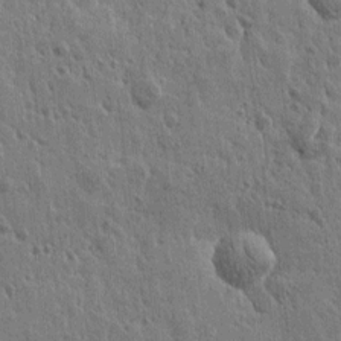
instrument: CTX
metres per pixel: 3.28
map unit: Htu
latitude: -0.5385
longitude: -178.1956
